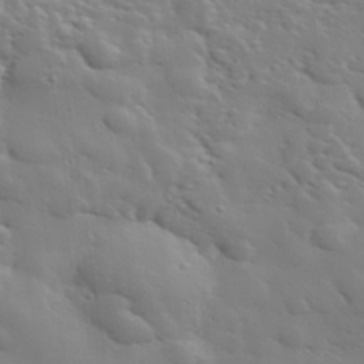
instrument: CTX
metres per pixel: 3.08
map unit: lHvf
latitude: 33.7450
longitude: -82.0633
